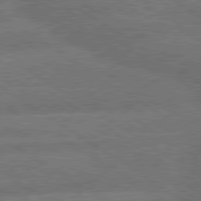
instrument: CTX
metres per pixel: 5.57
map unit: lApd
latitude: 79.9528
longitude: -161.7638
